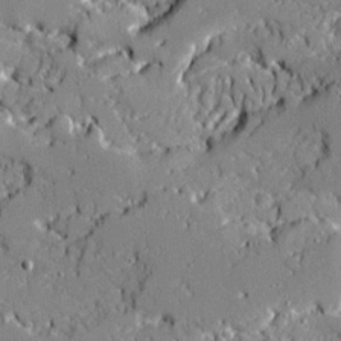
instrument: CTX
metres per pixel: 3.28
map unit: Ave
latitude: 19.0836
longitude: -127.9717
